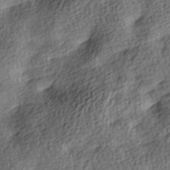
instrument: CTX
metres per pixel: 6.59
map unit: lAa
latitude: -8.8030
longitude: -125.5371
